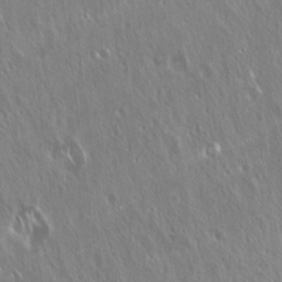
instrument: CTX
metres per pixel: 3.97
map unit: Hto
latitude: 18.2522
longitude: -57.1403
